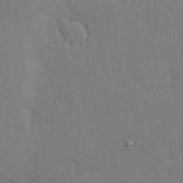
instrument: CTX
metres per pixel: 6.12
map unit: Hve
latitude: 26.7813
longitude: -90.6490
